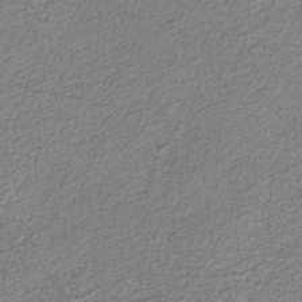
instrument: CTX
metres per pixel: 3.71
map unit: eAb
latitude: -38.1039
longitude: 51.6155
